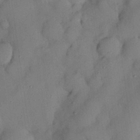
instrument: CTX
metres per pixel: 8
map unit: Nhu
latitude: 25.7827
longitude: -72.8758
